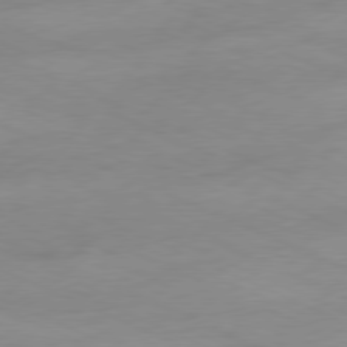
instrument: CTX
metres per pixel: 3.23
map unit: Ap
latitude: -78.3684
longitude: -72.5924
